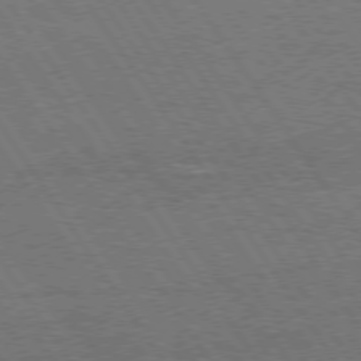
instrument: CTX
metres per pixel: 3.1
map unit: Hpe
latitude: 74.9325
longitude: -141.8394
